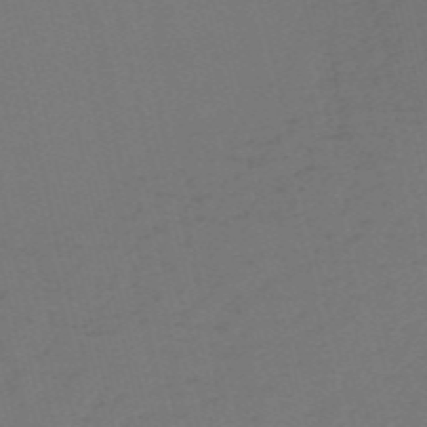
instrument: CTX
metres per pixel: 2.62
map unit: HNb
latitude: -55.7856
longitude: -42.9136
